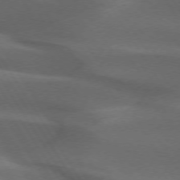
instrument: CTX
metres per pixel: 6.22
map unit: lApd
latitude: 73.0837
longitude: -52.2901
